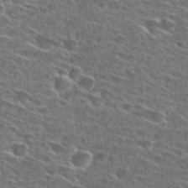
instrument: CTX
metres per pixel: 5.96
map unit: Hto
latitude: 27.4804
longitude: -46.5357
